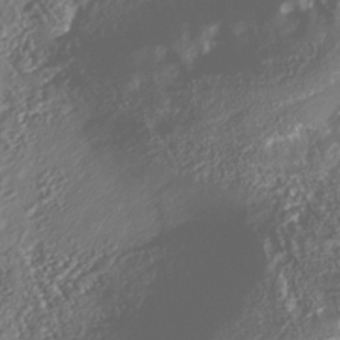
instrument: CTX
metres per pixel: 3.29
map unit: Nhu
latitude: -38.2929
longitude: -80.5546
